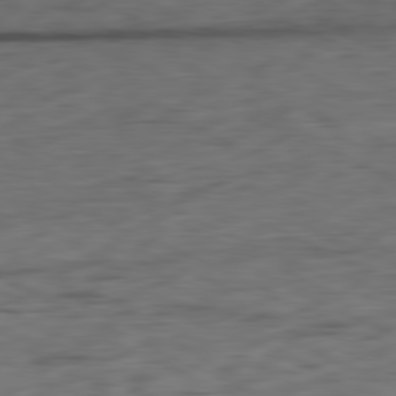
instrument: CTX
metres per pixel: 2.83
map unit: Ap
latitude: -81.2187
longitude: -68.8002
